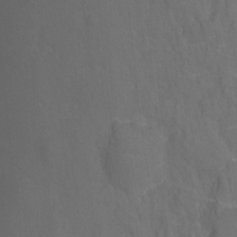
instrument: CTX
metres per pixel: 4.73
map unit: Hto
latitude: -1.8801
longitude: -34.8191
